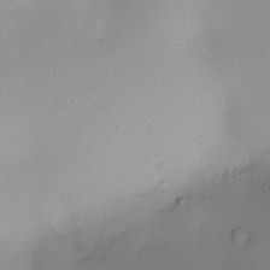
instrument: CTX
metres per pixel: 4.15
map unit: Nve
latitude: -9.1053
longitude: 174.4817
